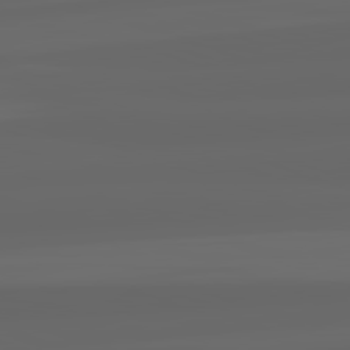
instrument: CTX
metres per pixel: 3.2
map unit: lApd
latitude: 82.4034
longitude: -169.8584
